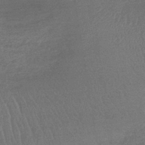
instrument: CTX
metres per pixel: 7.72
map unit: lHb
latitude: -41.7855
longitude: 66.9164
